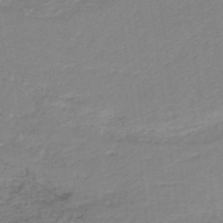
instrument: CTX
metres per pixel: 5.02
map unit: lHb
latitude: -35.3321
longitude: 60.3117
